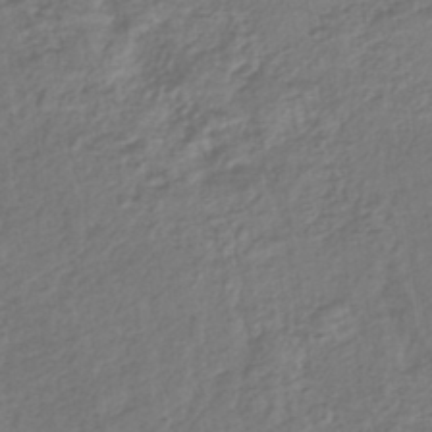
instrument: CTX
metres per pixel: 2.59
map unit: lHb
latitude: -43.1053
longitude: 71.2187
